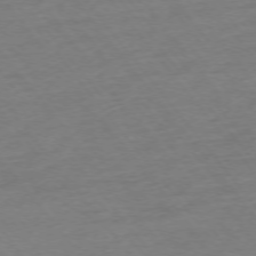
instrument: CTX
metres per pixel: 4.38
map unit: Ap
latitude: -75.1432
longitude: -79.8961
